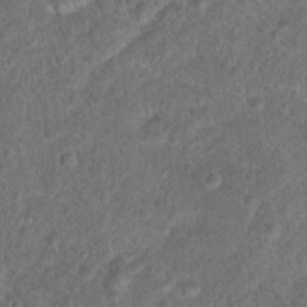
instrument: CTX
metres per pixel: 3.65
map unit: Hto
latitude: 17.9339
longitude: -40.9324
